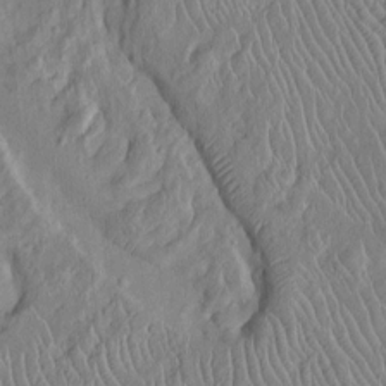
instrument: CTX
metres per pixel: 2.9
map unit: Htu
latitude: -6.2550
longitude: 153.3131
